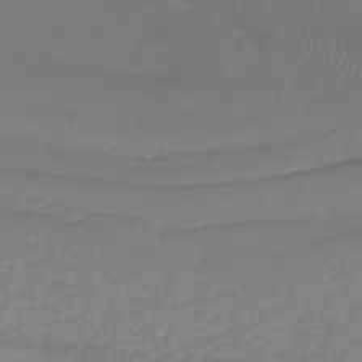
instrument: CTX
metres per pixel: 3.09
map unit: lHb
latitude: -42.8219
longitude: 68.8785
